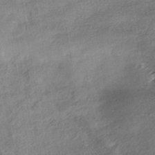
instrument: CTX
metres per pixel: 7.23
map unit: HNhu
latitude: -40.2172
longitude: 96.8597
